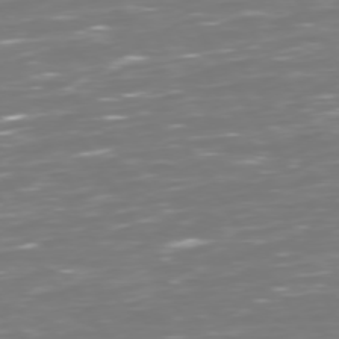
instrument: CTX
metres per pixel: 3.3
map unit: Hpe
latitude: 72.9136
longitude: -126.6680
